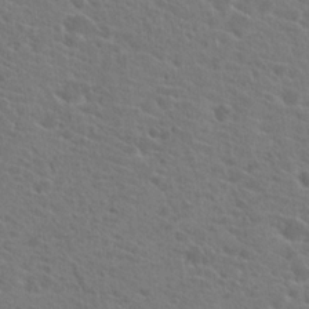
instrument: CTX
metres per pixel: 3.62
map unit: Hto
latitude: 22.0633
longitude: -39.7072
